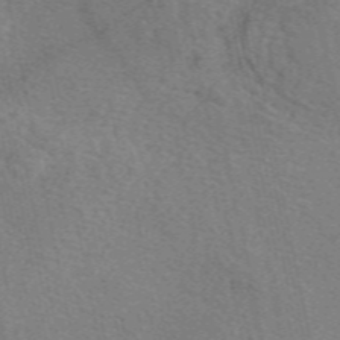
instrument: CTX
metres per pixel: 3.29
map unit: eAb
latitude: 50.9324
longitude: 109.3887
